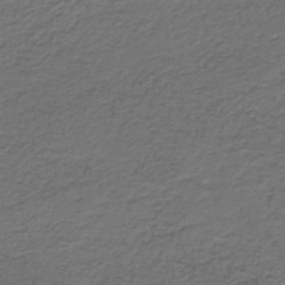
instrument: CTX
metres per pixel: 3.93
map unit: HNb
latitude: -43.8044
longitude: 50.8786
